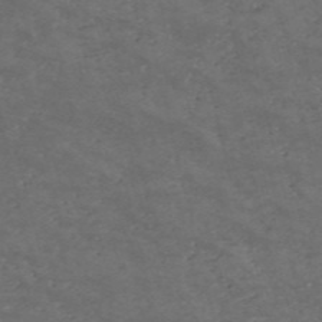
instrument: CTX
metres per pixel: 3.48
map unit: HNb
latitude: -56.0472
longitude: -45.2915
